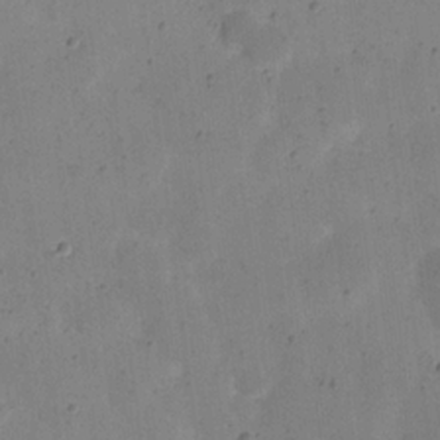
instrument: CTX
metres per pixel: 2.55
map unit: eHh
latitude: 20.6869
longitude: -63.8206
